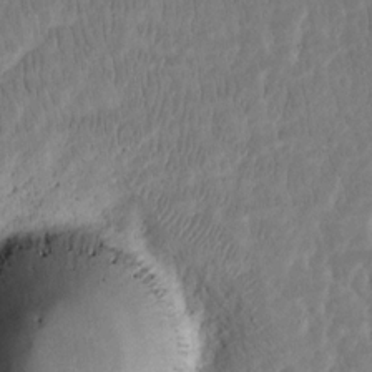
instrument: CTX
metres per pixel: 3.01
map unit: eHh
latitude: 15.8773
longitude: -72.6680
